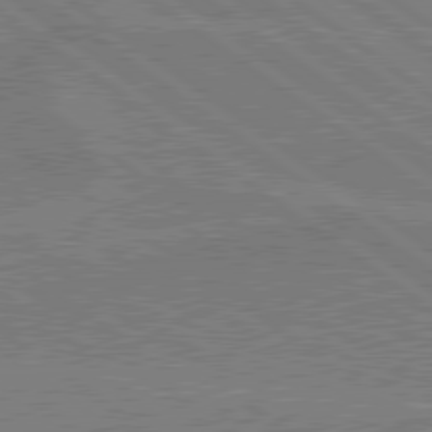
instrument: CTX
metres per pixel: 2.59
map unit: lApd
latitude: 79.6505
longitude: 167.1809
